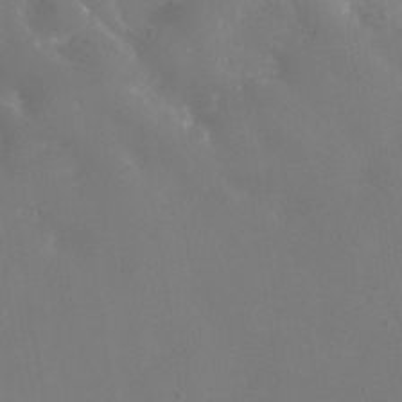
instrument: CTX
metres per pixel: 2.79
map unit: Nhe
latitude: -37.1620
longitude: -90.7057
